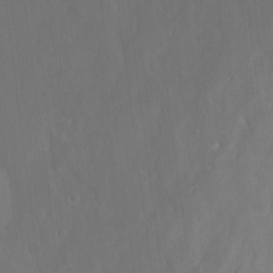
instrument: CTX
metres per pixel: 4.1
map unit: Ht
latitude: -4.4062
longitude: -60.6112
